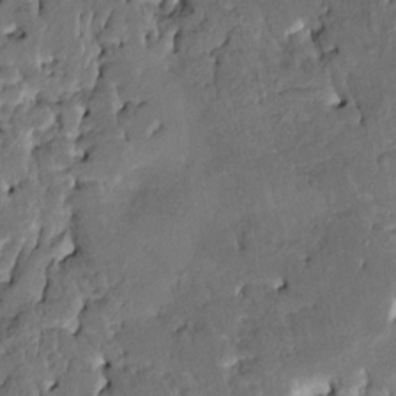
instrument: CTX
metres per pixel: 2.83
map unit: HNhu
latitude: 8.0633
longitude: -2.7057
